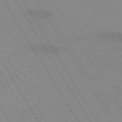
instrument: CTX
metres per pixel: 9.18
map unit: lApd
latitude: 72.8947
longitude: -57.1970
